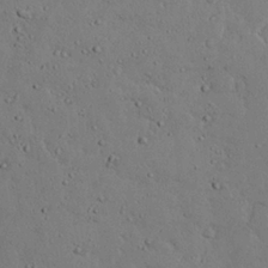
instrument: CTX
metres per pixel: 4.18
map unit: Nhu
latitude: 24.5545
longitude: -72.7247
